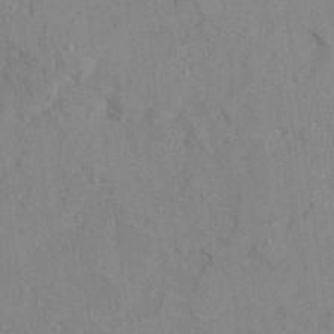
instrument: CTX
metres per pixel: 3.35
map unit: Ave
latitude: 22.1578
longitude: -130.6113
